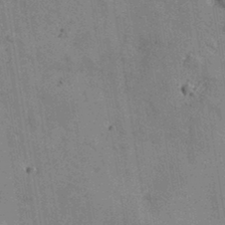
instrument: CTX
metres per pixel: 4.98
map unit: lHvf
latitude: 36.4223
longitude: -90.3089
